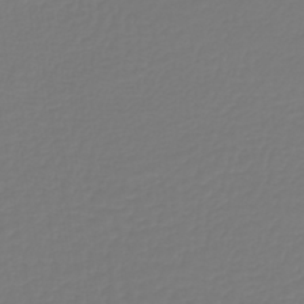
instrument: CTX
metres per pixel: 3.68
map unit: lHb
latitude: -42.5951
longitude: 60.4251
